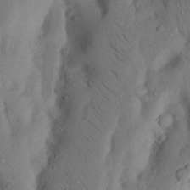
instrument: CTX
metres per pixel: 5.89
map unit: Nhu
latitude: 19.4048
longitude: -75.7828
